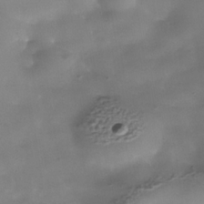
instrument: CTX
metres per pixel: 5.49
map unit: Nhe
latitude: -36.6140
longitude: -90.6113
